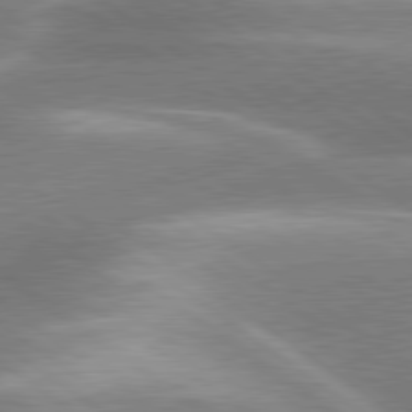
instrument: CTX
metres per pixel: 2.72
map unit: lApd
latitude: 80.3467
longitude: -119.4048
